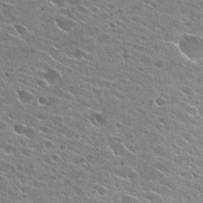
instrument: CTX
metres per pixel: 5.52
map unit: Hto
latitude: 26.1767
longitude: -44.2522
